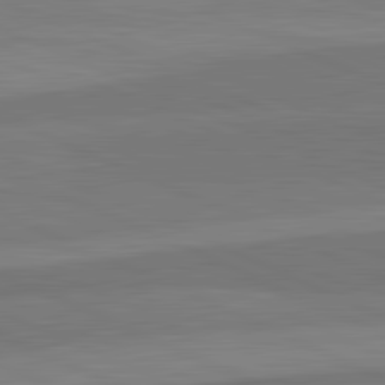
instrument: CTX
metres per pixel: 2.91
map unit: lApd
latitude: 82.5356
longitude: 158.0849
